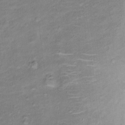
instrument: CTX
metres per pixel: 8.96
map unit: Ht
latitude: 11.1403
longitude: -40.2144
